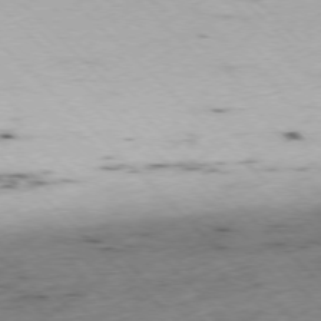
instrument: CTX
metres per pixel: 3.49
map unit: Ap
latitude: -77.3888
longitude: -60.6679
